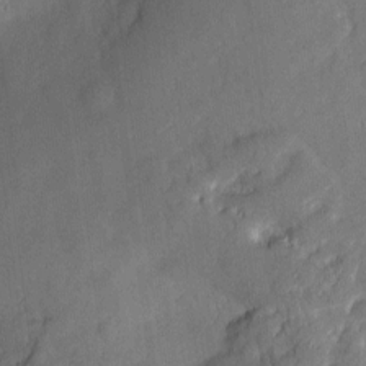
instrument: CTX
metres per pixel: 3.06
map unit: eHh
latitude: 3.9339
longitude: -72.1389
